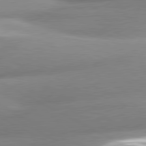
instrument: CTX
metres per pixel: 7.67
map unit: lApd
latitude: 80.6679
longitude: -158.3278
